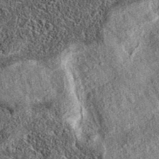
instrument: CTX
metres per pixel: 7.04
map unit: eAb
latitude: 37.3670
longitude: 108.7652
